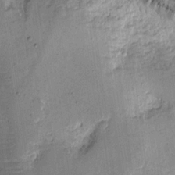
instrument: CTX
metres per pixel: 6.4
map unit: eHh
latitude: 11.1970
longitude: -69.0648
